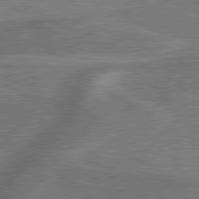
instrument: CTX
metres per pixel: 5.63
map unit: lApd
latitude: 79.6127
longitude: 172.8786
